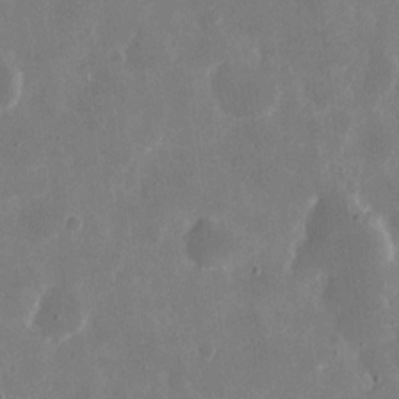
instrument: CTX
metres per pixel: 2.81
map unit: eHh
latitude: 9.2537
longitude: -69.1214
